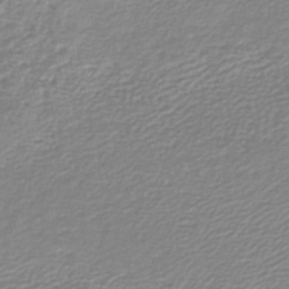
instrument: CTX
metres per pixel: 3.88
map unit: lHb
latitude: -46.6518
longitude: 60.1984
